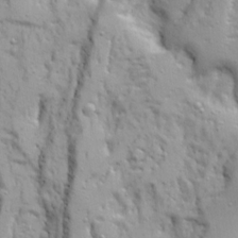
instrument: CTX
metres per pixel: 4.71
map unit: Ave
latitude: 22.1200
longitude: -132.9325
